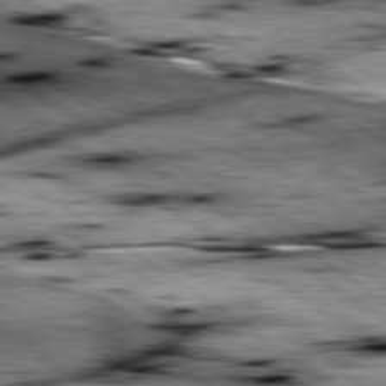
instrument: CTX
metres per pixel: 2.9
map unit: lApd
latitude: 79.4994
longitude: -48.9703
